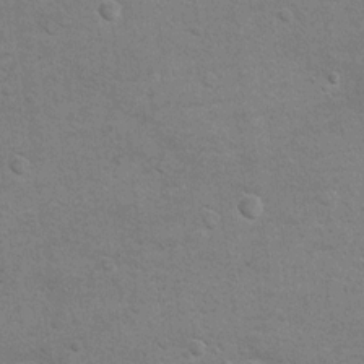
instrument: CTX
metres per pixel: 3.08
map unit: Hto
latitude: 10.7246
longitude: -37.0269
